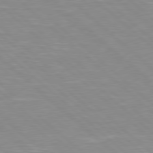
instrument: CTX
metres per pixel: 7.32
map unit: Hpe
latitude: 77.9528
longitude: -140.5356
